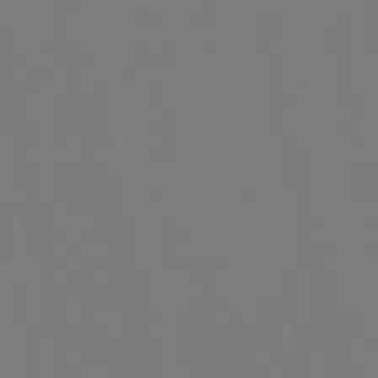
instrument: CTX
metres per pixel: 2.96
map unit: Nve
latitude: -58.5951
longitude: 60.7841
